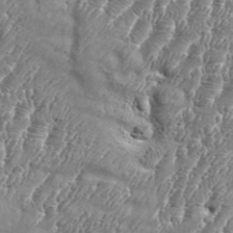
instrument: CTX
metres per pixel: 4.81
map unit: Aa
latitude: 34.5356
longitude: -135.1781
